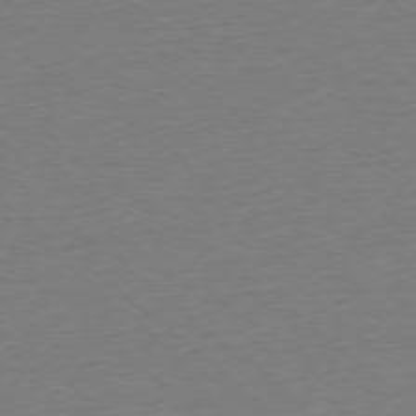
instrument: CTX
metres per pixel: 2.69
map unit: Ap
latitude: -78.1416
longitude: -96.5357
